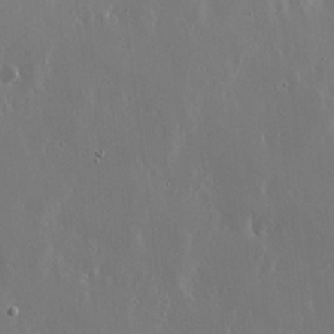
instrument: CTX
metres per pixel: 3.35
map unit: lHvf
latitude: 18.1955
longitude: -117.3293
